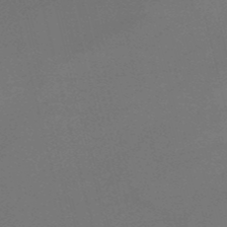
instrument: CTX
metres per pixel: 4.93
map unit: HNb
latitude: -50.7652
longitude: -41.9906
